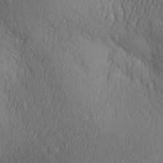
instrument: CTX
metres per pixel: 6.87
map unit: Aa
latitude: 30.8380
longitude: -143.1970
